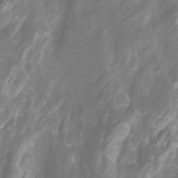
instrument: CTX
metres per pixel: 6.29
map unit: Htu
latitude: -13.0109
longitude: -71.8772
